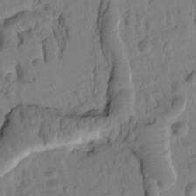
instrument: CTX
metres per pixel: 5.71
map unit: Htu
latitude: 1.5182
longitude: 176.5952
